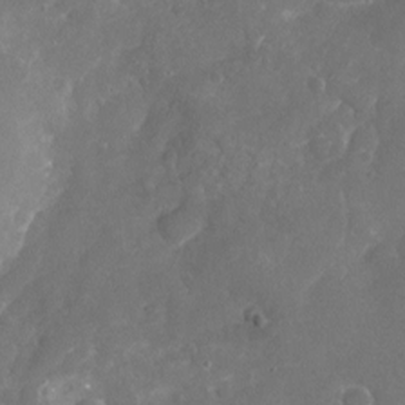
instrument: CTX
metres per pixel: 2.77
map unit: Nhu
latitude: -17.0487
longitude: -58.0822
